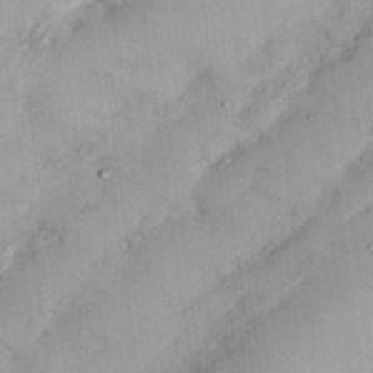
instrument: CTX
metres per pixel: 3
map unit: Nhu
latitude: 26.2334
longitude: -69.4616
